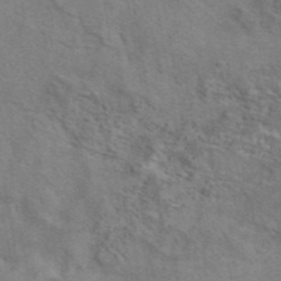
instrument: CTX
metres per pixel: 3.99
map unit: eAb
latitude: 41.7449
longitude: 108.2173
